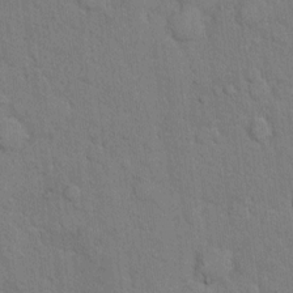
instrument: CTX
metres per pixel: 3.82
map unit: Hto
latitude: 9.1214
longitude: -61.3481
